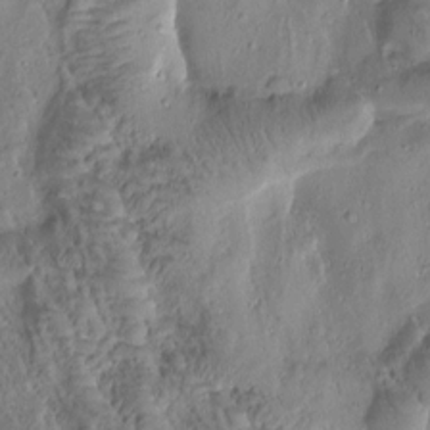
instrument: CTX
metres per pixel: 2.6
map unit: Htu
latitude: -1.2943
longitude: 171.3888
